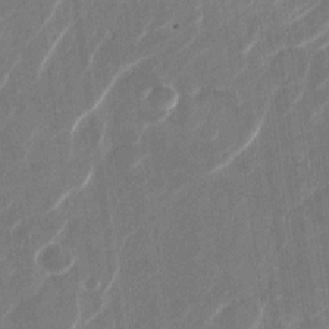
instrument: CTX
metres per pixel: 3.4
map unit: Nhu
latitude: -29.4454
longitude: -71.4048
